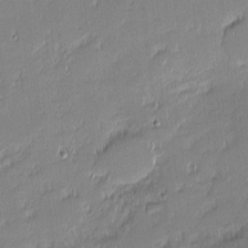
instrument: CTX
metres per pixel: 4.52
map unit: eHh
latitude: -2.5951
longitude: -82.2711
